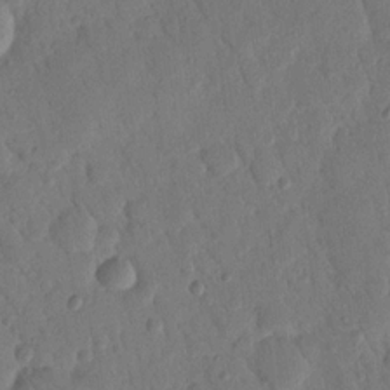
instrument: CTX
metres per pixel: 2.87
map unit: Nhu
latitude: 17.4615
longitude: -79.0459
